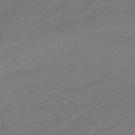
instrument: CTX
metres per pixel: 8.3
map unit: HNhu
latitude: -46.3495
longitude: 89.7099
